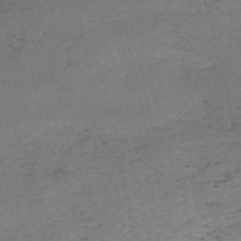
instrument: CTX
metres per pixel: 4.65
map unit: HNb
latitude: -55.0298
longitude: -42.5357
